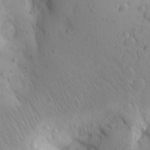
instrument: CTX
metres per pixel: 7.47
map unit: Aa
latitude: 26.4412
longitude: -149.5182
